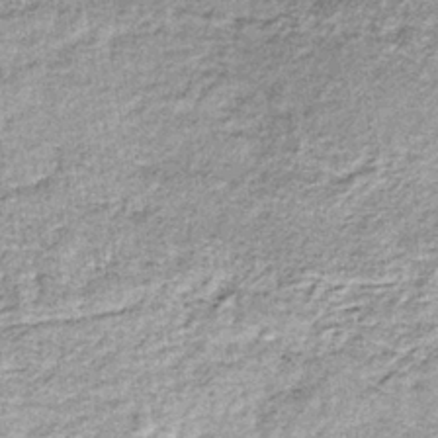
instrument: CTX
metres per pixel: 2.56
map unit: lHb
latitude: -36.6329
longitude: 65.0676
